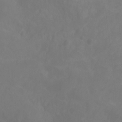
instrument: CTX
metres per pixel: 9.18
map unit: Ht
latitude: -3.6343
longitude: -62.1011
